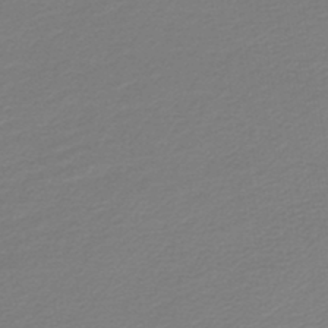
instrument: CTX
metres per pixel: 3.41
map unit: lHb
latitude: -45.0486
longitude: 60.5952
